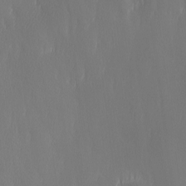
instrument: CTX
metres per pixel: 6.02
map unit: Ave
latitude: 2.2333
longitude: -113.7072
